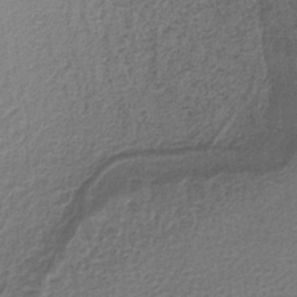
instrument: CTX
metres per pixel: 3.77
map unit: lHb
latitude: -36.8030
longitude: 59.7477
